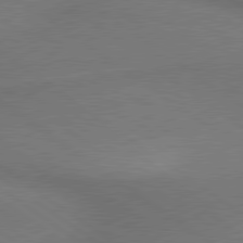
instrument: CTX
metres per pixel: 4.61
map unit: lApd
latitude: 79.8961
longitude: -176.9513
